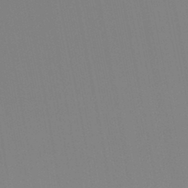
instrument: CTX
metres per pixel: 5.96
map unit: Hto
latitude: -8.2550
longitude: -49.1781
